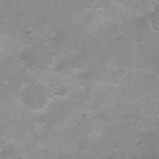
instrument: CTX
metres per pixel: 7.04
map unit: Nhu
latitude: 3.8583
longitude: -26.0822
